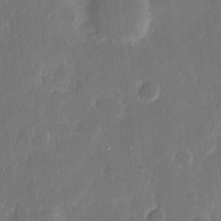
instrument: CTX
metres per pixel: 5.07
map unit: eHh
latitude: 12.6113
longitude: -72.9325
